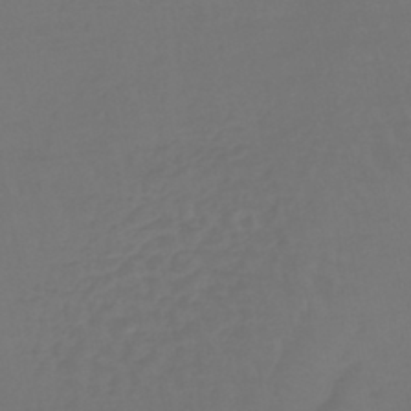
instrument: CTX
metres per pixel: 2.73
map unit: lHb
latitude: -42.5195
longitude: 65.4455
